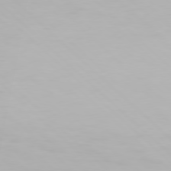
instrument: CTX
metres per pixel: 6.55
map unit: Hpe
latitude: 77.2537
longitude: -163.0081
